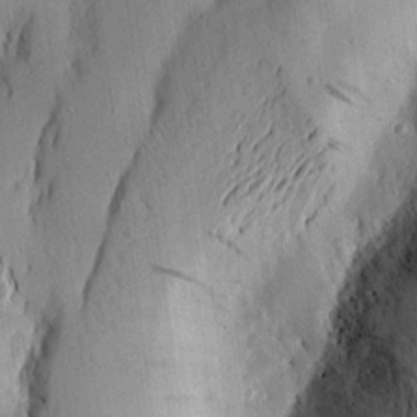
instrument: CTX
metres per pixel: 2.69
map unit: Aa
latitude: 15.6127
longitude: -147.0459
